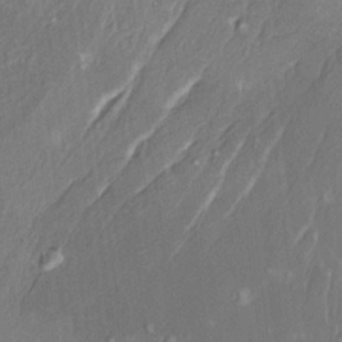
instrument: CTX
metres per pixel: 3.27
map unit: HNhu
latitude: 4.7813
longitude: 13.0109
